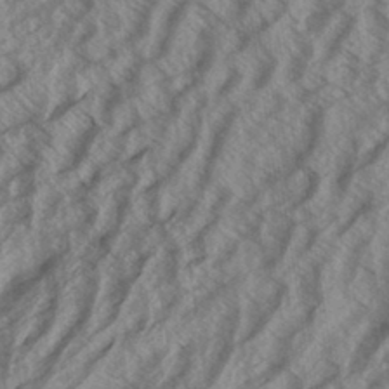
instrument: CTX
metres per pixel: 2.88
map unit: Aa
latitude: 33.5749
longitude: -139.9906
